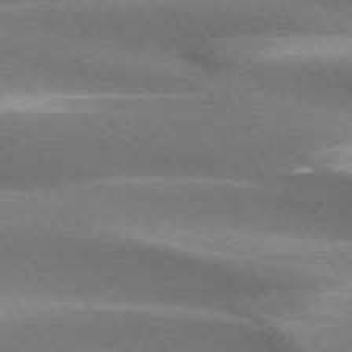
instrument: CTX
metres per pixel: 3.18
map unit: lApd
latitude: 73.3860
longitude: -51.8772
